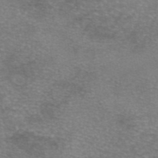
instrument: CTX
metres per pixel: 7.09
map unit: eAb
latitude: 45.8583
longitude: 102.7463
